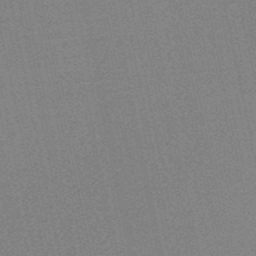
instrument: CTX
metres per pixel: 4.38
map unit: HNb
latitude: -52.4818
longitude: -47.8584
